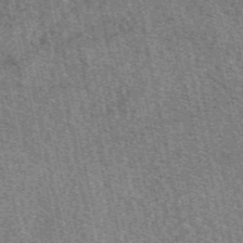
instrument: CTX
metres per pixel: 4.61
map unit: eAb
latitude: 50.9135
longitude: 114.7841
